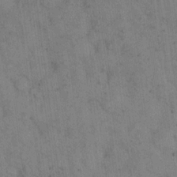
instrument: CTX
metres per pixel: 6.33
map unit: eHh
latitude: 15.5560
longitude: -63.2159
